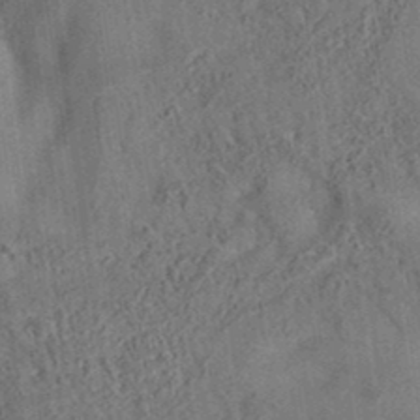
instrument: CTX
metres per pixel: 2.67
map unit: eAb
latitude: 35.0080
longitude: 109.4454
